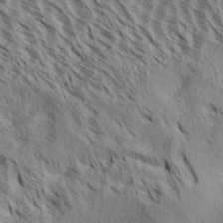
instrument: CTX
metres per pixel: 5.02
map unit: Aa
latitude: 31.9906
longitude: -137.5938
